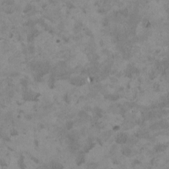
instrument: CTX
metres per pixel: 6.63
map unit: HNhu
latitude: 3.3670
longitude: -3.4804
